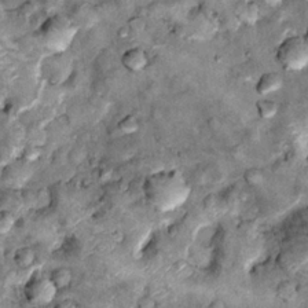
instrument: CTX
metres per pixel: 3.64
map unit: Hto
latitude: 14.2145
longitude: -35.2726
